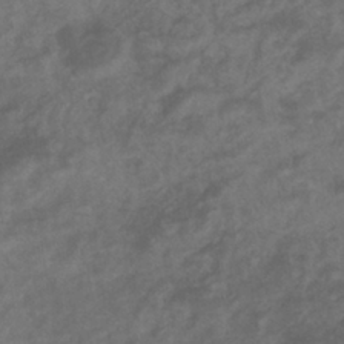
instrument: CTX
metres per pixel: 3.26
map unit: eHb
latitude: -35.1242
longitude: 81.1242
